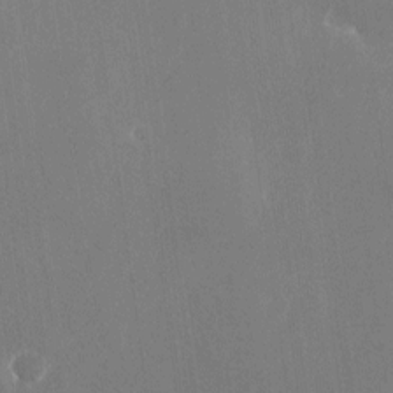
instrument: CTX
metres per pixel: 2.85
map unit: Nhu
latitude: -23.8045
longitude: -72.9136
